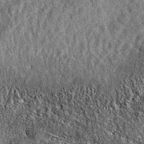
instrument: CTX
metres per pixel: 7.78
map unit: eAb
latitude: 37.3292
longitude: 109.3887
